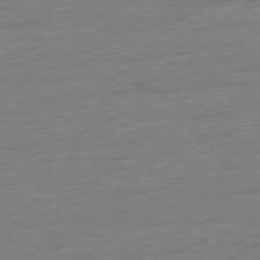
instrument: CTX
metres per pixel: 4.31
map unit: Ap
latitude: -78.7841
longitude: -58.2145
